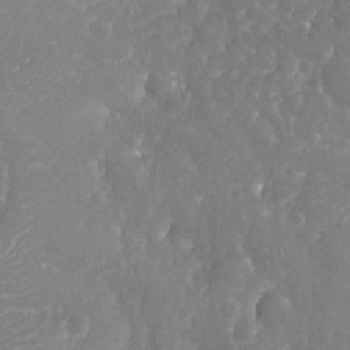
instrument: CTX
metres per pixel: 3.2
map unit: Nhu
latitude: -19.3321
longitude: -58.2334
